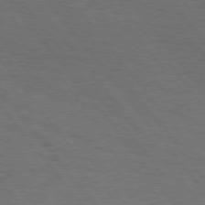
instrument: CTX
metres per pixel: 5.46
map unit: Hpe
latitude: 75.1592
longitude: -138.0444
